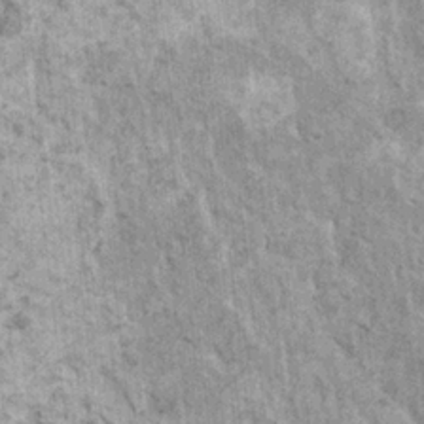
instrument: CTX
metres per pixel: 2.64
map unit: HNhu
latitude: 3.4615
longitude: 4.9541
